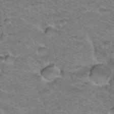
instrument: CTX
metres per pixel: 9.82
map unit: Hto
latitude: 36.4790
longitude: -46.9514
